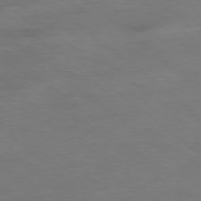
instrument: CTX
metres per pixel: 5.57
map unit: Ap
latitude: -78.5195
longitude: -88.3657
